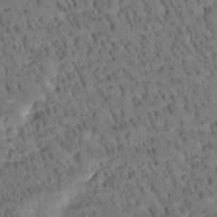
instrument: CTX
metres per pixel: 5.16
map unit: Htu
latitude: -3.8044
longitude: 171.9556
